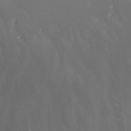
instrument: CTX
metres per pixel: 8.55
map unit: Nhu
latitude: -1.9179
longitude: -76.6301
